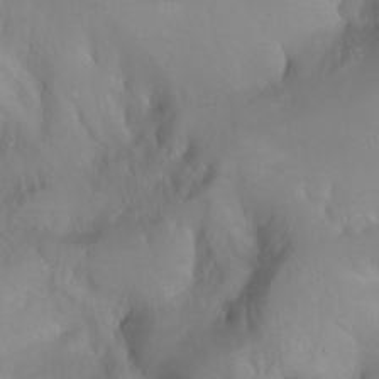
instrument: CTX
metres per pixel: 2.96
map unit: Aa
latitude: -3.8989
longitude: -71.3859
